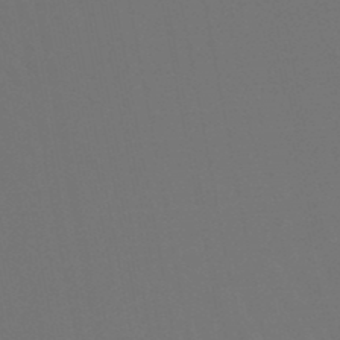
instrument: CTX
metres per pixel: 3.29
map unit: lHb
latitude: -47.8989
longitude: 75.0487
